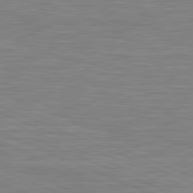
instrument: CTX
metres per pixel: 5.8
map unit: lApd
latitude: 81.5938
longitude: -171.4804
